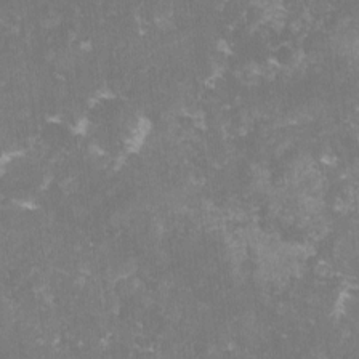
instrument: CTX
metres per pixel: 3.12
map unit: lHvf
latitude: -14.1606
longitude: -98.7813
